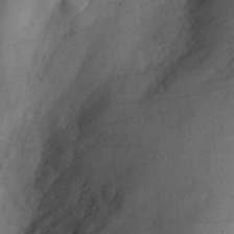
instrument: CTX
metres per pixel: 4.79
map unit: Ave
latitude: 22.0255
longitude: -131.4049
